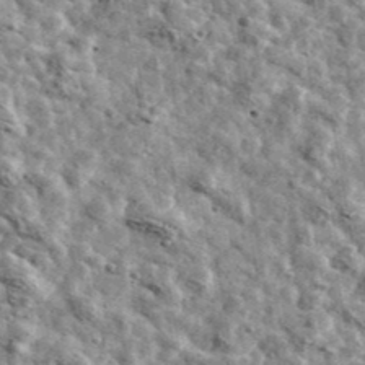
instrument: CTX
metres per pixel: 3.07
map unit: Ave
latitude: 42.4412
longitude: -107.6694
